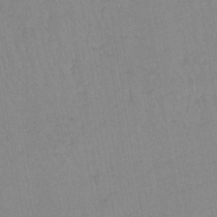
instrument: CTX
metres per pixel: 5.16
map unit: lHb
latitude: -40.1795
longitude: 67.5399
